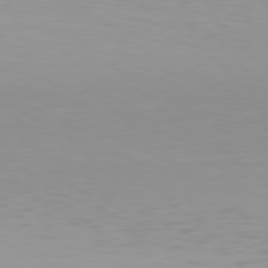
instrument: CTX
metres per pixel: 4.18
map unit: Hpe
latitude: 77.9717
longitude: -136.7813
